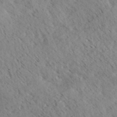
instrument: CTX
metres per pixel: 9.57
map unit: eHh
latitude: 34.6112
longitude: -140.5545
